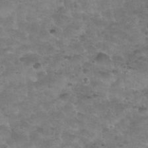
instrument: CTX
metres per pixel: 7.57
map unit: Nhu
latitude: 31.6316
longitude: -52.4979
